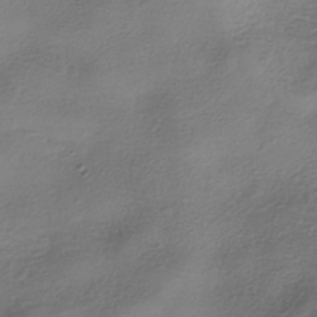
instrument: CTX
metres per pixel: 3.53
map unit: HNhu
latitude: -40.9730
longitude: 99.7477
